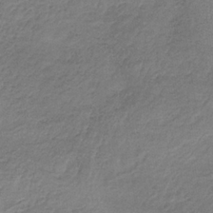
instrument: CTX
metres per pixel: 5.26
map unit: HNb
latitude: -34.1417
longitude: 62.1416
